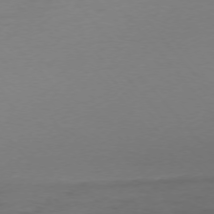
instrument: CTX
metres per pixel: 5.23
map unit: Hpe
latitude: -75.7667
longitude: -14.8758
